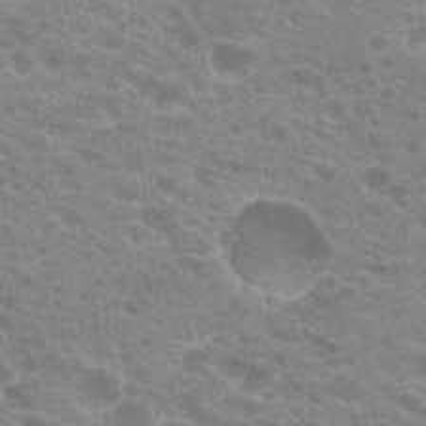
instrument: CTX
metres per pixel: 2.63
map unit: Hto
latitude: 21.1026
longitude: -38.2900
